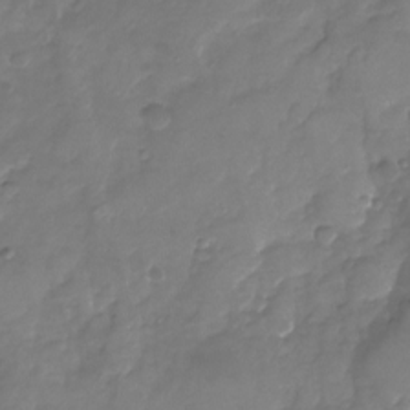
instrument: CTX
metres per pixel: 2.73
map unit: Nhu
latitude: -23.4832
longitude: -57.1403
